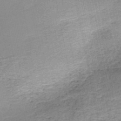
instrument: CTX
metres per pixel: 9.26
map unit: HNb
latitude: -50.6518
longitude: -50.1200
